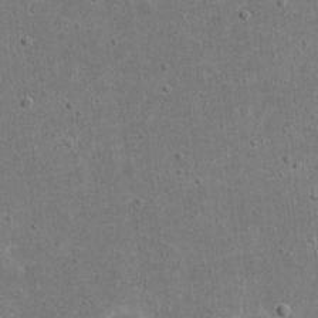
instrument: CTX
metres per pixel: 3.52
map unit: eHh
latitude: 17.0647
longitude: -71.9339
